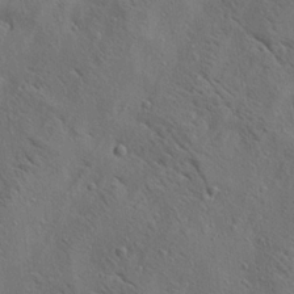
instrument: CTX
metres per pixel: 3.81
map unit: lAa
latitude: 19.6316
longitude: -139.6316
